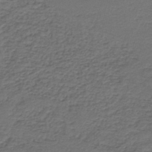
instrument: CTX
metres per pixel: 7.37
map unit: HNb
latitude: -43.8989
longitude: 50.9542
